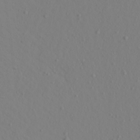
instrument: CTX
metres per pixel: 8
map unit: Aa
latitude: 20.8380
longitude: -145.9528
